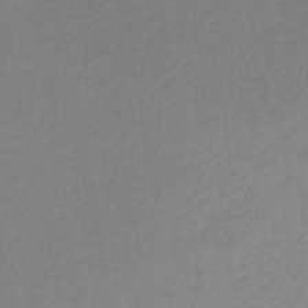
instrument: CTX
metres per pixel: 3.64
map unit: eHb
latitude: -31.5777
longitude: 72.0283
